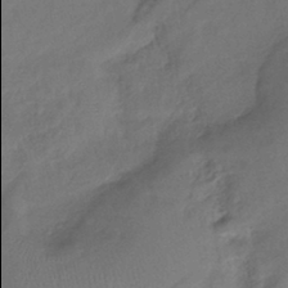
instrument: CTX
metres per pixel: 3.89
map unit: lHb
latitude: -40.9730
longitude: 78.0094
